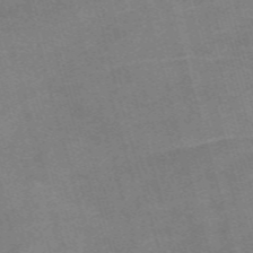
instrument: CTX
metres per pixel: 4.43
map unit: Nve
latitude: -59.2564
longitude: 65.1998
